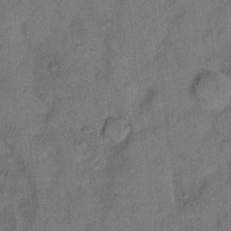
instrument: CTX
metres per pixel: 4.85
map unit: eHh
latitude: 10.1767
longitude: -63.8962
